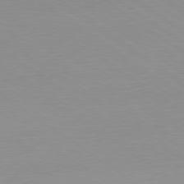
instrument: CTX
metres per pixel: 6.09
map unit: Ap
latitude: -79.3509
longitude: -55.2915
